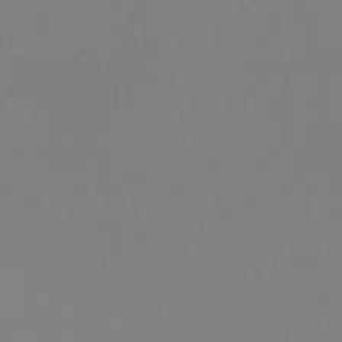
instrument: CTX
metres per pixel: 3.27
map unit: HNb
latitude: -46.2172
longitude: 56.7652
